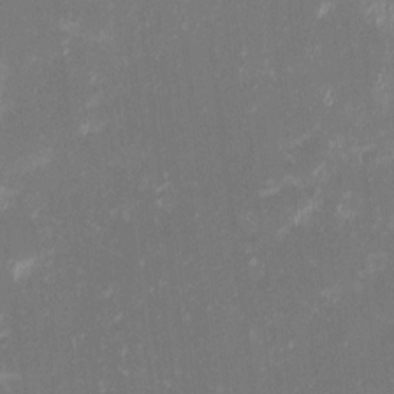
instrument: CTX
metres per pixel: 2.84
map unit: eHh
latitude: -1.9745
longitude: -84.5357
